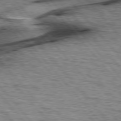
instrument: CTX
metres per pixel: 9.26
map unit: lApd
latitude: 76.4034
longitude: -71.3670
